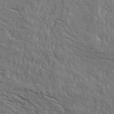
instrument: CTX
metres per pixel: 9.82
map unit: ANa
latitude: 44.3089
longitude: -85.2915
